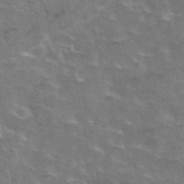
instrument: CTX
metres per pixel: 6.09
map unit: eAb
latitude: 44.6112
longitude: 107.3321
